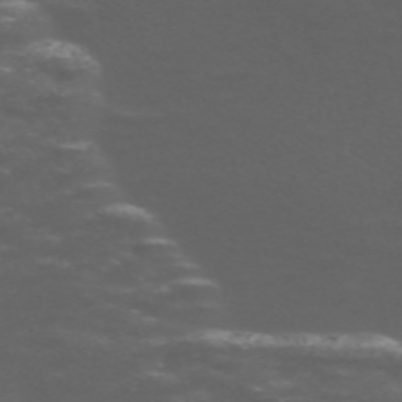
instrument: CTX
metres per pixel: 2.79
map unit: Nve
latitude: -58.9730
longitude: 66.2550
